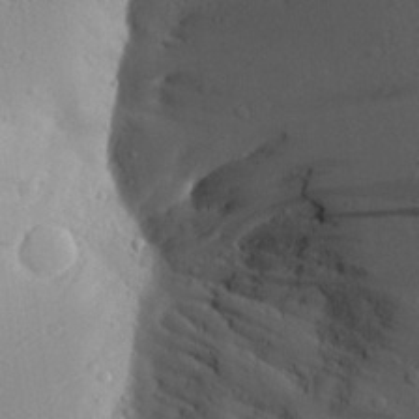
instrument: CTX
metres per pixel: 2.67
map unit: Aa
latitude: 23.6127
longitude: -144.7246
